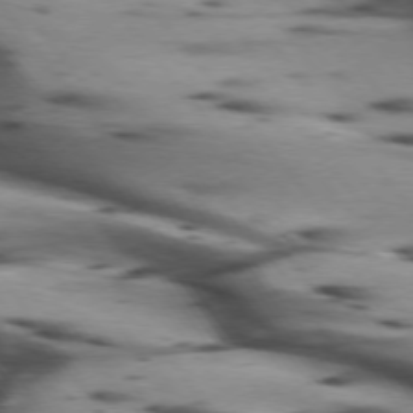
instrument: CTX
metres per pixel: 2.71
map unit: lApd
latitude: 75.1970
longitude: -64.1578
